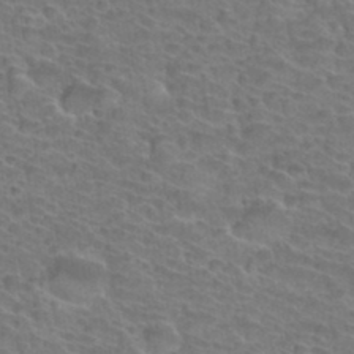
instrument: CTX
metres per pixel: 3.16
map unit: Hto
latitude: 34.4601
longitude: -39.6505
